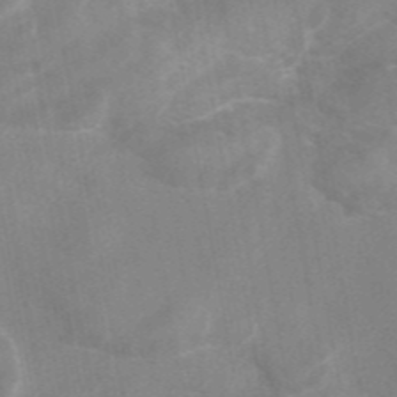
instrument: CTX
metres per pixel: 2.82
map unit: eAb
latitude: 45.1025
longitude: 125.9556
